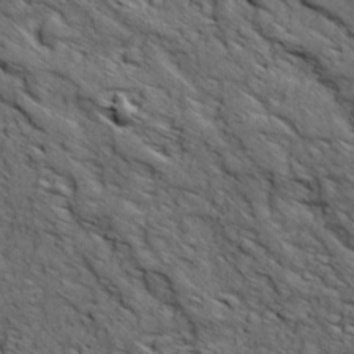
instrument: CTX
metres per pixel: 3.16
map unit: Ave
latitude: 19.0458
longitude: -134.3845
